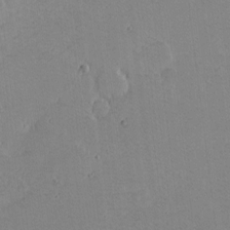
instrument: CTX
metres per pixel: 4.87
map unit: eHh
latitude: -0.9164
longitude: -86.0444
